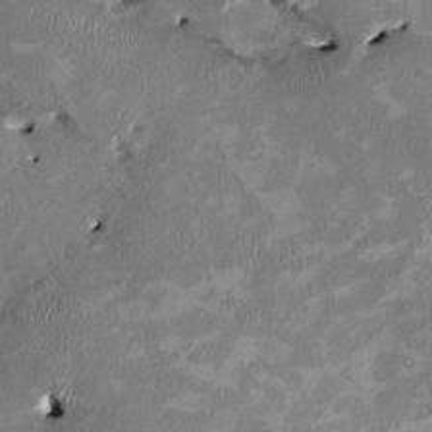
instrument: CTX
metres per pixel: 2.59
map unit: HNhu
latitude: 2.4412
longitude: -4.6301
